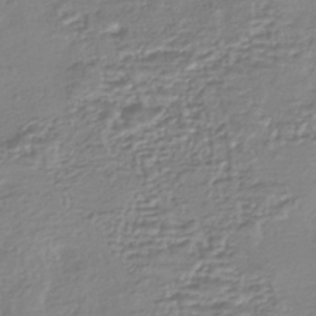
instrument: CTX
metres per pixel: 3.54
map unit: HNhu
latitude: -44.3873
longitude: 96.7652
